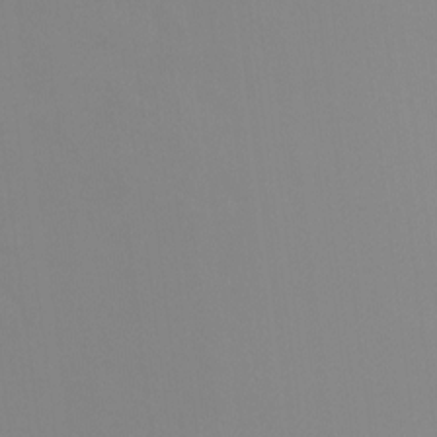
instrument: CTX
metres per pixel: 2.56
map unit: Ht
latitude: -9.5966
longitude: -34.7057
